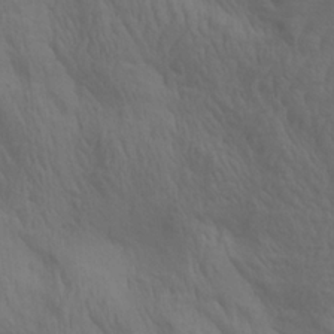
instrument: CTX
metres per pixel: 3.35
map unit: lAa
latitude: 21.6127
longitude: -138.3278
